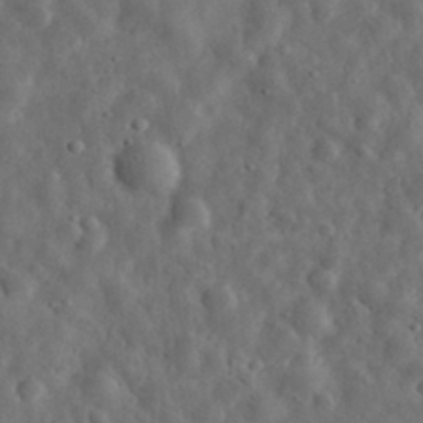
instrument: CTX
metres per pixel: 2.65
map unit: eHh
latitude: 32.3656
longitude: -74.6491
